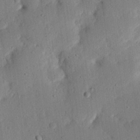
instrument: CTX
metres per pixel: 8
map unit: eHh
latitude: 25.0269
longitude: -81.1214
